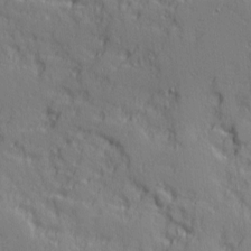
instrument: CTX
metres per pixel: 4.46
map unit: Ave
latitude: 10.8380
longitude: -101.8772
